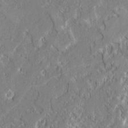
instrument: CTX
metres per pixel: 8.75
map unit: lAvf
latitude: 0.1577
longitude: -108.3089
